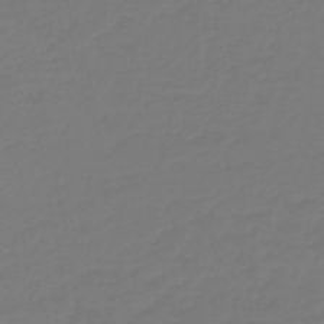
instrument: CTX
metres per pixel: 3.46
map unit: HNb
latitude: -46.6329
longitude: 55.2943
